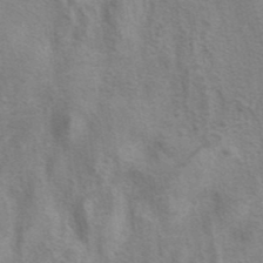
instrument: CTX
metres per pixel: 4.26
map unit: eAb
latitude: 40.9513
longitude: 106.0850
